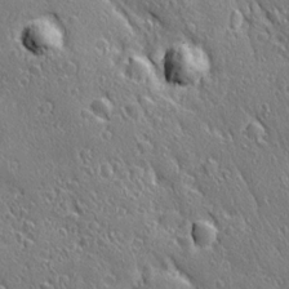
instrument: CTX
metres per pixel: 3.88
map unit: Ave
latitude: 21.4805
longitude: -136.3090
